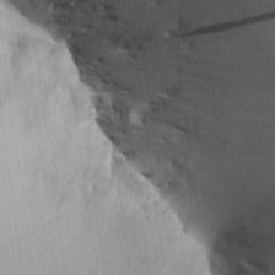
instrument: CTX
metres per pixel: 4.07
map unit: Aa
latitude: 24.4034
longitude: -136.9136
